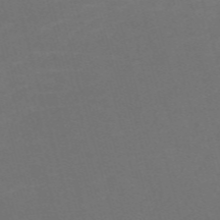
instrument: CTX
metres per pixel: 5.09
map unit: Nve
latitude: -59.2753
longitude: 58.2361
